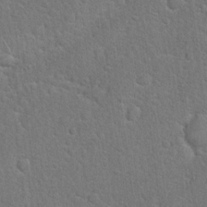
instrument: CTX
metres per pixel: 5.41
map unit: Hto
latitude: 19.4048
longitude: -51.1781
